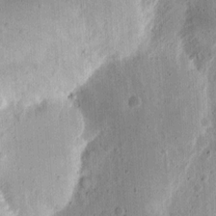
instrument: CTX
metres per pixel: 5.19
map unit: Ht
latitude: 13.2537
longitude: -74.2523
